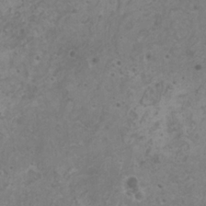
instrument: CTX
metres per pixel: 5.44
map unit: HNhu
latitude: -0.5952
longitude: 2.6140
